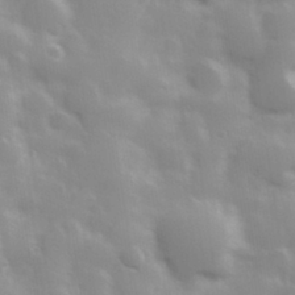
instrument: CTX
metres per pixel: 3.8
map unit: Hve
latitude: 30.8758
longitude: 150.4440
